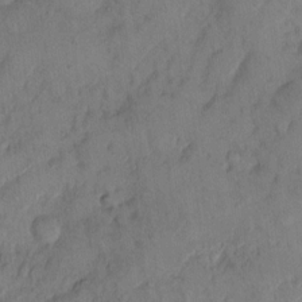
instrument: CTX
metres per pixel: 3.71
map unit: Hto
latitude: 11.8206
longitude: -59.0270
